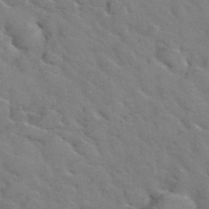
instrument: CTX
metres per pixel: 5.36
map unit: Hto
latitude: 38.7435
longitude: -44.1389
